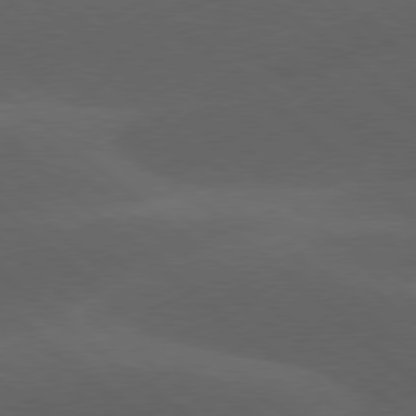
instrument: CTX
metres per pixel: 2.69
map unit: lApd
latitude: 78.2901
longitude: -52.2901
